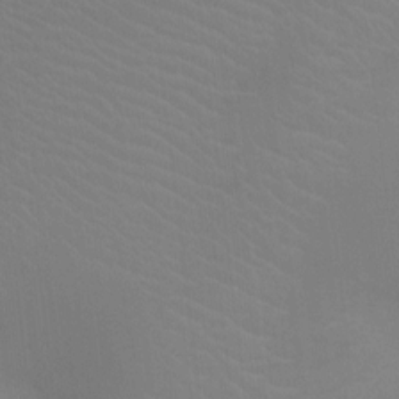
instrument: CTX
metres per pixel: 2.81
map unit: Ht
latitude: -3.0486
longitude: -17.7639
